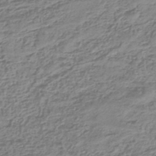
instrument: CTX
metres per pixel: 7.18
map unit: lHb
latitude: -44.8975
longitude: 73.6911
